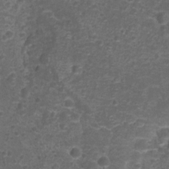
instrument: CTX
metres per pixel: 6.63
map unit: Nhu
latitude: 2.7246
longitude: -15.8584
